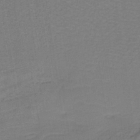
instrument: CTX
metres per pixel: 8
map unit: lHb
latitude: -38.3118
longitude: 57.6344
